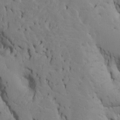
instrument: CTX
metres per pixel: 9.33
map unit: Htu
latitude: -7.3509
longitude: 144.9542
